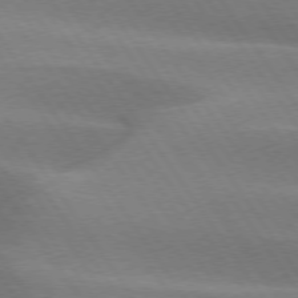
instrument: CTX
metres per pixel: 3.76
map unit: lApd
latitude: 74.5924
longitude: -63.8017
